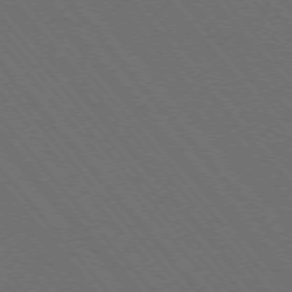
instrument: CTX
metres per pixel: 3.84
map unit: Hpe
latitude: -76.1795
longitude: -16.6679
